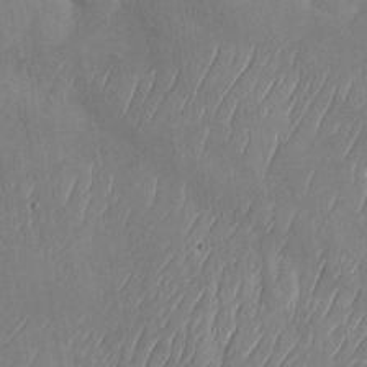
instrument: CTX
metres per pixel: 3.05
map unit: Nhu
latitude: -29.6155
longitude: -59.6127
